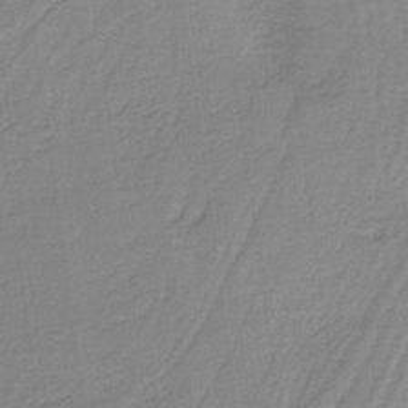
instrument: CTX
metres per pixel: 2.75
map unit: HNb
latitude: -36.8597
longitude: 56.6896
